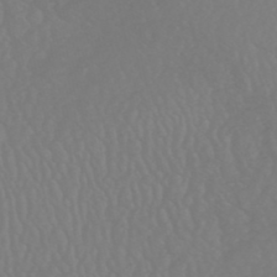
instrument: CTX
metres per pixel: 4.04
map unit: HNhu
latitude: -49.1809
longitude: 101.3509
